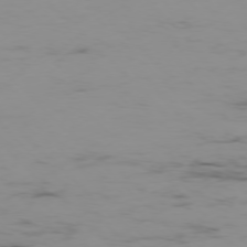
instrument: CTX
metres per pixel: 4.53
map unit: Ap
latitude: -77.0297
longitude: -82.3467
